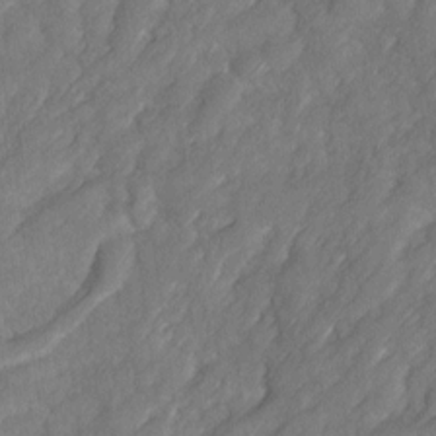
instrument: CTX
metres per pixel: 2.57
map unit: Ave
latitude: 16.7057
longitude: -135.0647
